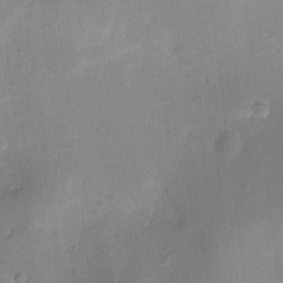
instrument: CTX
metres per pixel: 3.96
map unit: Ht
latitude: -7.6722
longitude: -21.3293
